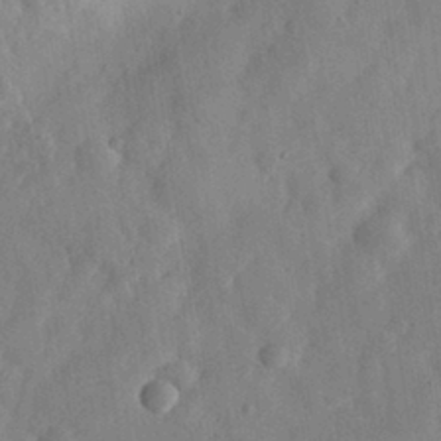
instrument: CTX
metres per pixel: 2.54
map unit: eHh
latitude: 29.9339
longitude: -75.6316
